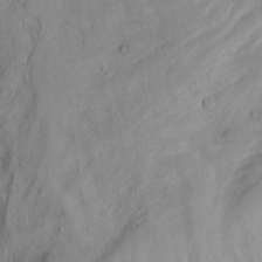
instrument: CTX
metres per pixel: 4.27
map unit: Nhu
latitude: -8.6896
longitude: -44.3656
